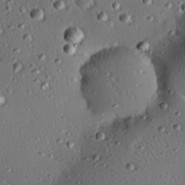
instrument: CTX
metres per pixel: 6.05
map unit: eHh
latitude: 22.2522
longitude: -90.8947
